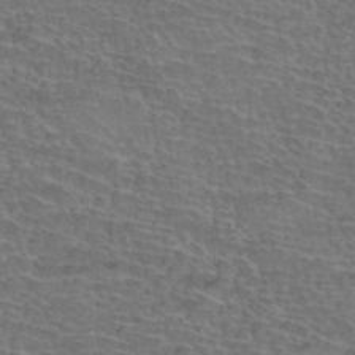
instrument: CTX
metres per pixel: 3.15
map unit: Hto
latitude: 37.0081
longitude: -43.8394
